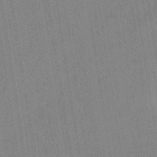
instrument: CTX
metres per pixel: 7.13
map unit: eHb
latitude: -35.4832
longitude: 73.9178
